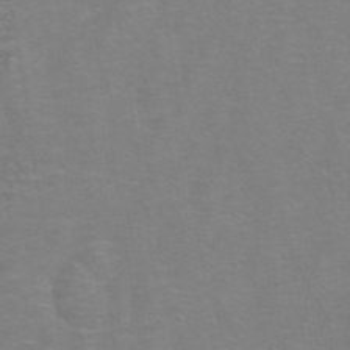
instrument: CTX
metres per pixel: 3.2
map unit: ANa
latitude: 39.7072
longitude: 22.7841
